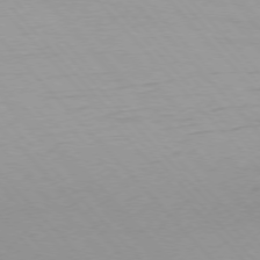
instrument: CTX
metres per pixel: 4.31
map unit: Ap
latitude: -76.8408
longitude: -61.3104
